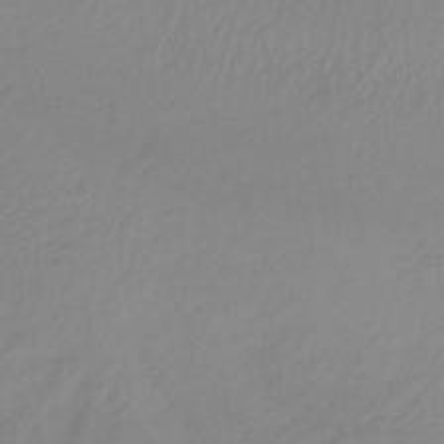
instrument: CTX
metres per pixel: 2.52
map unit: lHb
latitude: -38.1039
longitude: 68.2739
